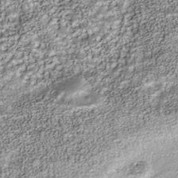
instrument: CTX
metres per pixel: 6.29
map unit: Nhu
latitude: -40.5007
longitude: -83.8772
